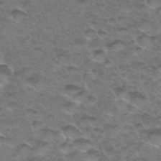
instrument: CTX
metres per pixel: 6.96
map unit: Hto
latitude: 34.8380
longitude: -49.2348
